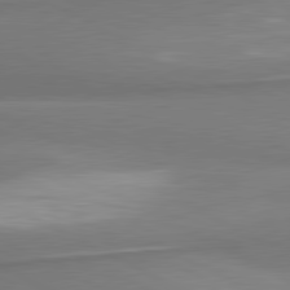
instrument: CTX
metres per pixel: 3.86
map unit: lApd
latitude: 80.9703
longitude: 167.5399
